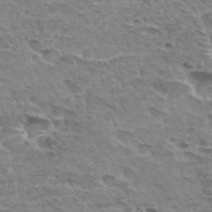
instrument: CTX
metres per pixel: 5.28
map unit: Hto
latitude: 33.2159
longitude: -44.6679
